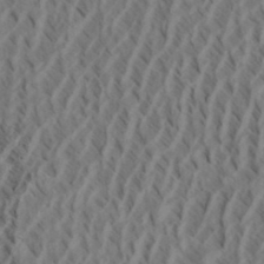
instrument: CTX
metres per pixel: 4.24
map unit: eHh
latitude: 34.6490
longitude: -137.6883
